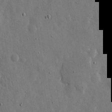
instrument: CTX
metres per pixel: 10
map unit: eHh
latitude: 11.7072
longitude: -69.7828
